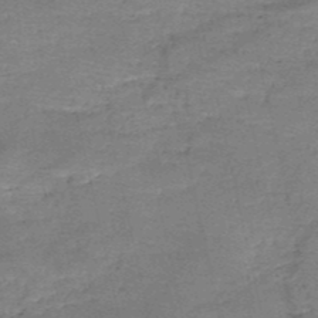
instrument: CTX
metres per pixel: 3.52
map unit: HNb
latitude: -49.7478
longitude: -41.2348
